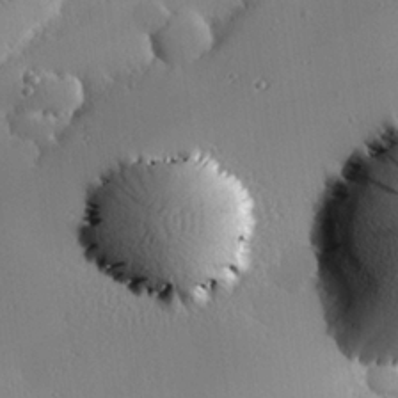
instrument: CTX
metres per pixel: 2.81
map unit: eHh
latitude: 24.1199
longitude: -91.3482
